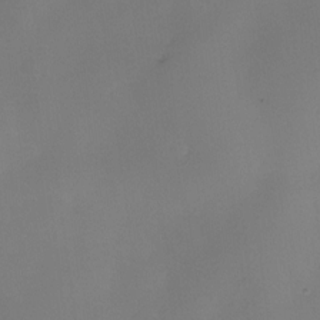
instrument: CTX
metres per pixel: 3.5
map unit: eHh
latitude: -23.3510
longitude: 14.8975
